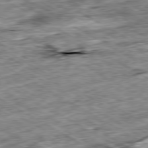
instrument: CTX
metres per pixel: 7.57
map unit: Ap
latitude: -80.1984
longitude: -89.5749
